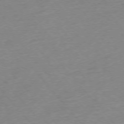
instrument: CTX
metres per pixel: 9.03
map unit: Hpe
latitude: -75.8045
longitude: -11.7450
